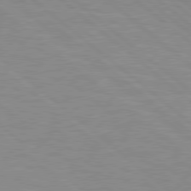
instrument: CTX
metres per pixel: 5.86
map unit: Hpe
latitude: 78.8569
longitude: -125.2725
